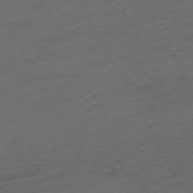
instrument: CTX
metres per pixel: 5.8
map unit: Hpe
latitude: -70.9164
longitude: 15.8423
